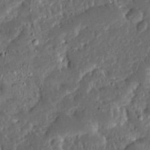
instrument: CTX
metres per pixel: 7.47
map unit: Ave
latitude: 14.7058
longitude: -138.8191
